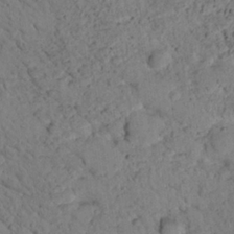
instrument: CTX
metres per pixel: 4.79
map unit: lHvf
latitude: 14.2712
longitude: 178.8030
